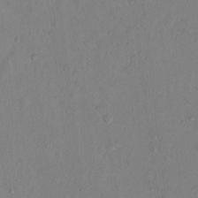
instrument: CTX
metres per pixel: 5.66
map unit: Nhu
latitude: 14.0255
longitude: -36.9892
